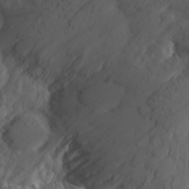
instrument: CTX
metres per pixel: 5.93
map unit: Aa
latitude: 23.8961
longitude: -146.1578
